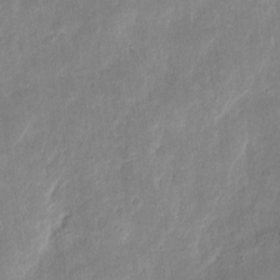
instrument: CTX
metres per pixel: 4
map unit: eHh
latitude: 9.2159
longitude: -72.1200
